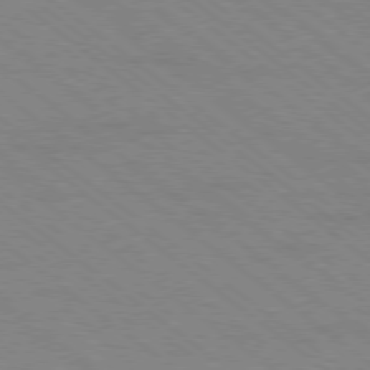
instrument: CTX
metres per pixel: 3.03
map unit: Ap
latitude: -78.9163
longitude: -64.8002
